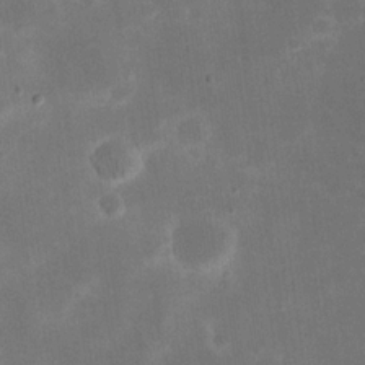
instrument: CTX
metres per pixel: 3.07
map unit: eHh
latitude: 20.1011
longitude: -70.4412
